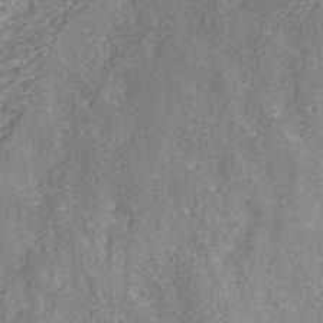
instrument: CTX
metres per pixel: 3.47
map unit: ANa
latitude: 39.1403
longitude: 21.5588
